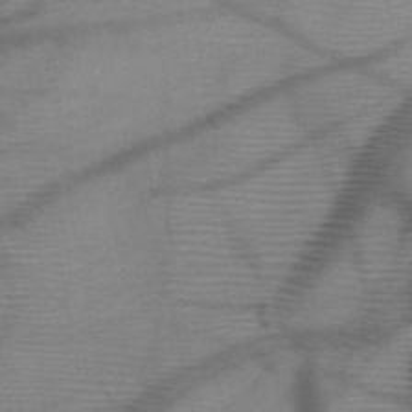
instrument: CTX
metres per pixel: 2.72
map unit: HNb
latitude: -47.3320
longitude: -40.9891
